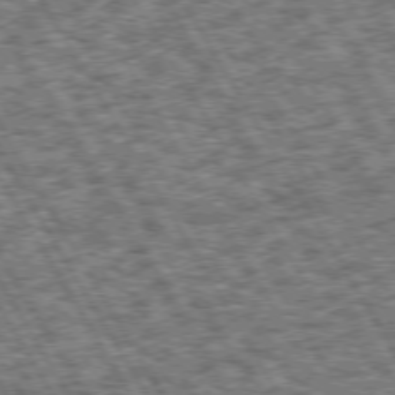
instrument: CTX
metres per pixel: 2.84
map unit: Hpe
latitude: 73.5560
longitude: -125.7071
